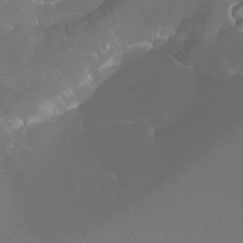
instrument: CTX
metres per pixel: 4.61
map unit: Aa
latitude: -6.8408
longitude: -71.7827
